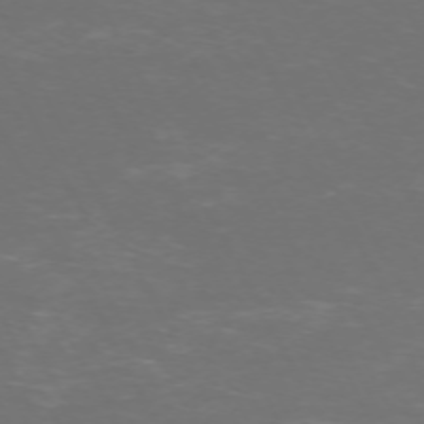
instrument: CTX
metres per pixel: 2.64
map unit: Hpe
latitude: -71.6722
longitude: 7.7855
